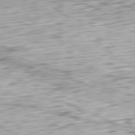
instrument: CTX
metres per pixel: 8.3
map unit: Ap
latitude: -81.8423
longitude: -71.0269
